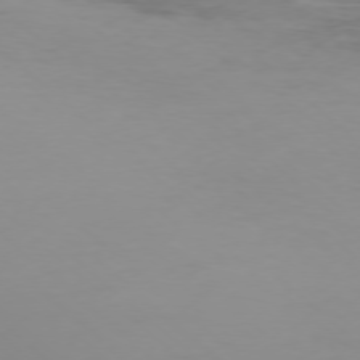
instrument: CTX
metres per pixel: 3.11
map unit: Ap
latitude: -77.1809
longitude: -66.6679
